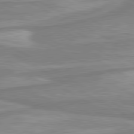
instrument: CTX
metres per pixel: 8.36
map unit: lApd
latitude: 80.4790
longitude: -173.0647
